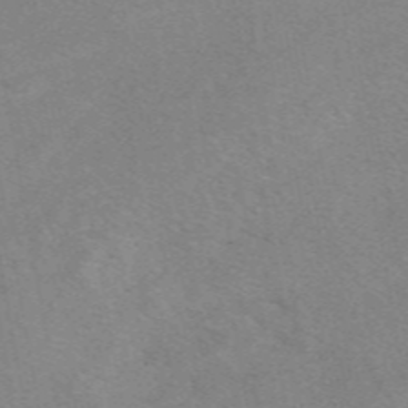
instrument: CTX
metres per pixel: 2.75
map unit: eAb
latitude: 48.7435
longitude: 119.1809
